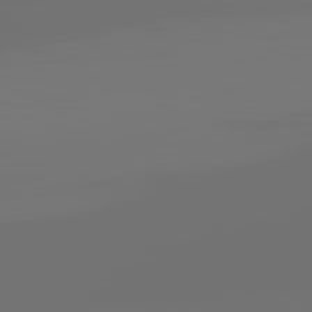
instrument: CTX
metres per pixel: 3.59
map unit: lApd
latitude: 81.9150
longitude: -164.3278
